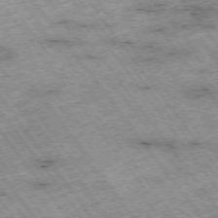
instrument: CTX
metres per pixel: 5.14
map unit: Hpe
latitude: -75.1432
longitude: 4.1039
